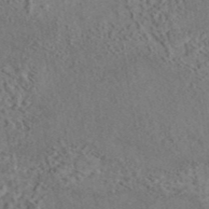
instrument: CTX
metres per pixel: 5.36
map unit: eAb
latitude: 43.2915
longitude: 114.8030
